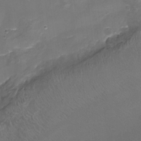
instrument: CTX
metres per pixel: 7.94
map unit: Nhu
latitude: -15.8234
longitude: -55.9906
